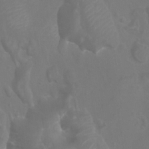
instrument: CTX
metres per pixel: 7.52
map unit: Nhu
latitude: -9.0486
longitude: -71.1025
